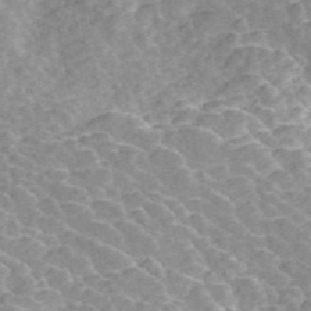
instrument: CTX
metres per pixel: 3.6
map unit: ANa
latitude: 45.7638
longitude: 30.3306
